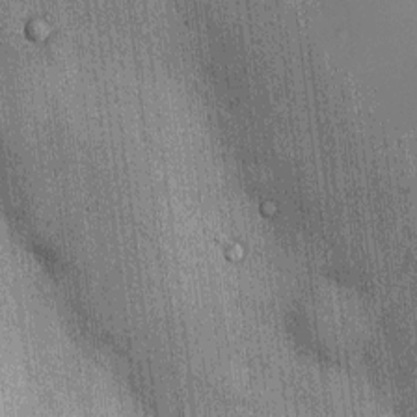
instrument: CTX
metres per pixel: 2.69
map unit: Ht
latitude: -3.5210
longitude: -13.2915
